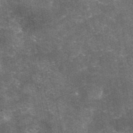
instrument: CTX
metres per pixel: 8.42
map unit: eAb
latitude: 46.3657
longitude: 119.9178
